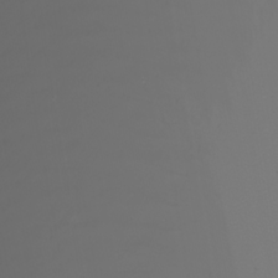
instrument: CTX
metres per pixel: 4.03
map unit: Nhu
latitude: -5.6533
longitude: -91.7450
